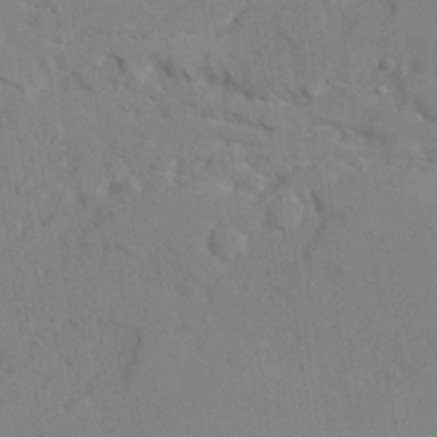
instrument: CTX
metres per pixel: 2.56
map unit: Ave
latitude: 22.2145
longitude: -130.7436
